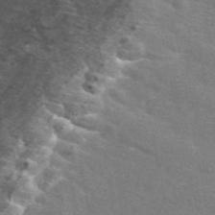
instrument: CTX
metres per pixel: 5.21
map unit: eAb
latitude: 49.4615
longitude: 115.6155
